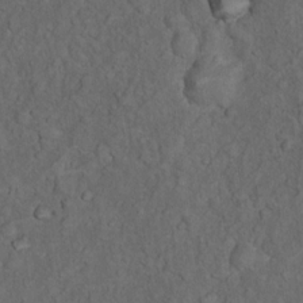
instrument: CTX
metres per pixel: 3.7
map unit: Nhu
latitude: 10.0444
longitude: -25.1025
